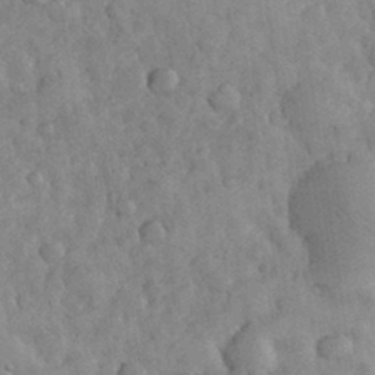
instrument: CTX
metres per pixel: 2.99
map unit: eHh
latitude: 31.7261
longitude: -68.9136
